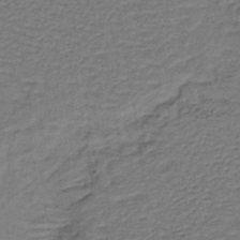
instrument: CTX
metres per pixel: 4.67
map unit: lHb
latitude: -38.4251
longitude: 57.1809
